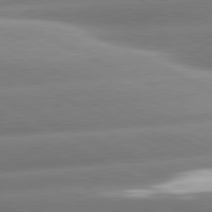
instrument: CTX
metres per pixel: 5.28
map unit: lApd
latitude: 80.9325
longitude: -159.1781
